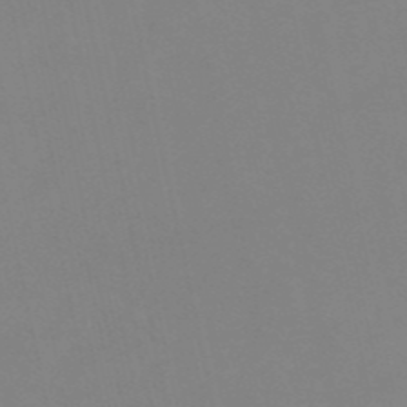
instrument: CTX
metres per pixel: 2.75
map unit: eHh
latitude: -53.4076
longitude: -24.5923
